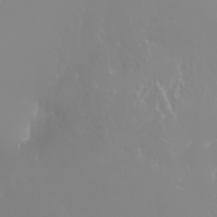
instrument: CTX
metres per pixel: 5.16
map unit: Nhu
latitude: -6.5762
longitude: -89.4049
